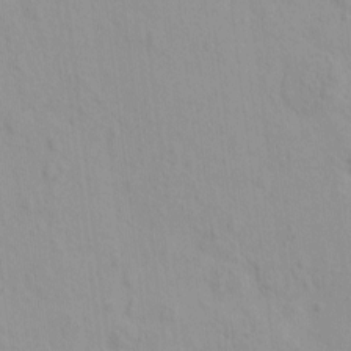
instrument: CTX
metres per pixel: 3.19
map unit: eHh
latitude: -1.5399
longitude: 19.1431
